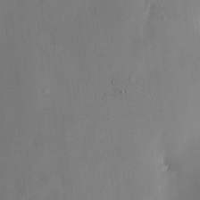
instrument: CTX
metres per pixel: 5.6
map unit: HNhu
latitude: 14.7625
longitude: 11.3132
